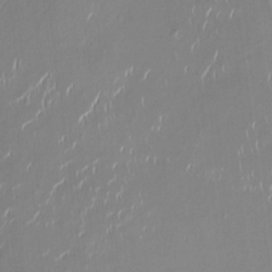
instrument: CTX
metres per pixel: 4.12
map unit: HNhu
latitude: -0.7653
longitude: -6.5546
